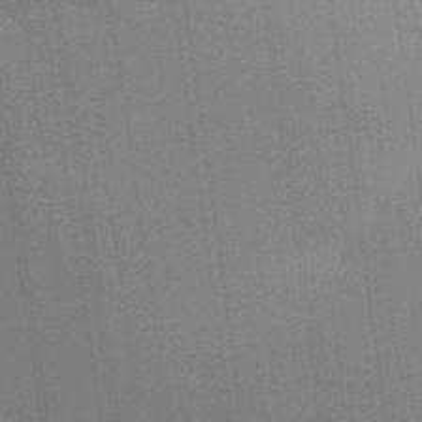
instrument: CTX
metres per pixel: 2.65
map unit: Aa
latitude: 32.8002
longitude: -143.2159
